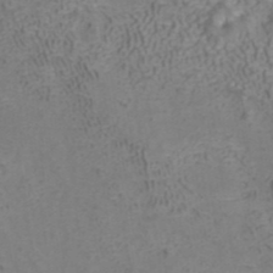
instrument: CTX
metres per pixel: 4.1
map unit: ANa
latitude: 40.5923
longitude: 21.7288
